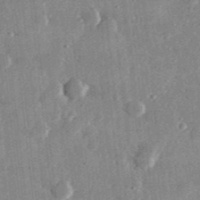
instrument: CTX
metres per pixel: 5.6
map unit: lHvf
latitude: 31.5938
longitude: -89.9717
